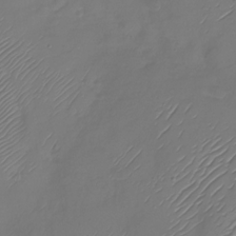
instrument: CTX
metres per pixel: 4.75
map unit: Nhu
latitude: -28.8786
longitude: -59.3104
